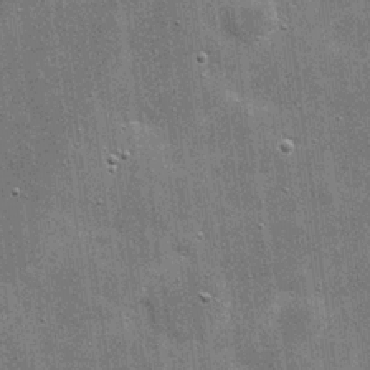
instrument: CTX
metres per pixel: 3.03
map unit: eHh
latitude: 20.4601
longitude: -66.9891
